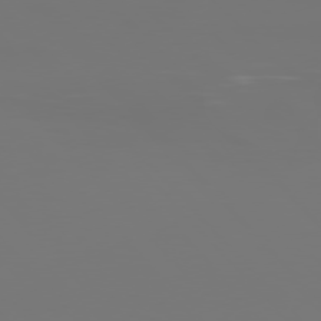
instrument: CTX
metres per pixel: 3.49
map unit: Hpe
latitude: 77.0836
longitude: -135.7638
